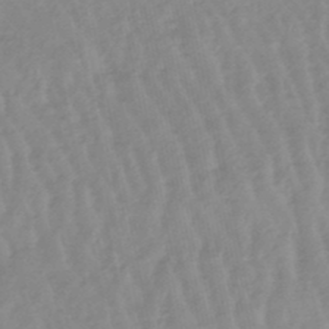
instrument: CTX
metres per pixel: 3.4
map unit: lHb
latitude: -48.2929
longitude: 77.6911
